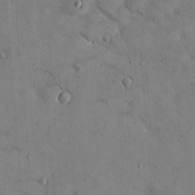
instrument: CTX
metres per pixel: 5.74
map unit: Hto
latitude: 13.8395
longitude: -59.4993
